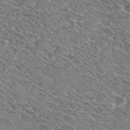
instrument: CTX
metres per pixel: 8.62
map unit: Hto
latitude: 30.2523
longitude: -45.9150
